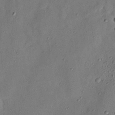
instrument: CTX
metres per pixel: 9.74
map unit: Nhu
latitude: 25.5749
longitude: -73.1970
